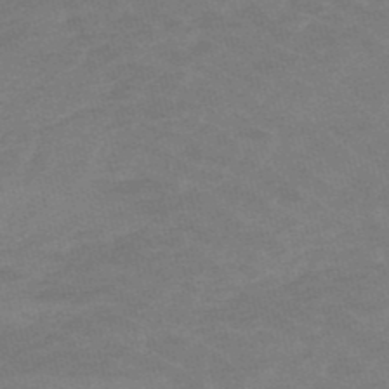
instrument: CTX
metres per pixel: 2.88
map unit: lHb
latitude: -48.6330
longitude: 83.1431
